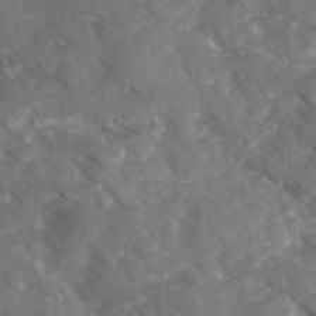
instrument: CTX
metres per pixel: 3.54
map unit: Ave
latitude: 17.9339
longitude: -130.8947
